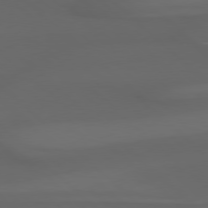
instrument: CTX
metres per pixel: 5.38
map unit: Hpe
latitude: 77.9339
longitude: -165.1592
